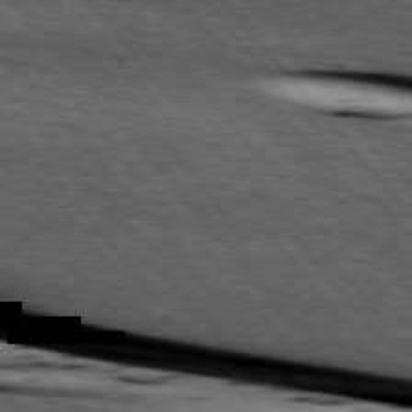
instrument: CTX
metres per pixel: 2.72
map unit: lApd
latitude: 75.9717
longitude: -86.4601
